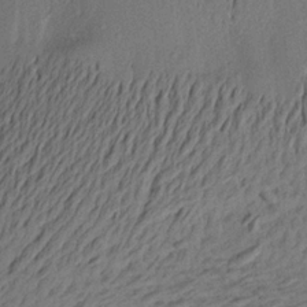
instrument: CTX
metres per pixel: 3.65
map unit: Aa
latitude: 21.2915
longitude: -144.7435
